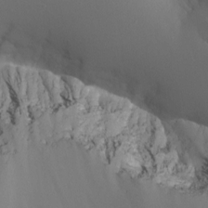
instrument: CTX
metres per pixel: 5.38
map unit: Nhu
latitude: -9.2565
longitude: -78.8002
